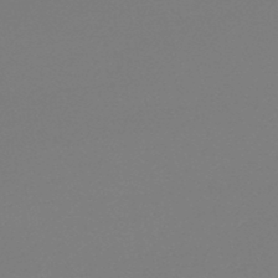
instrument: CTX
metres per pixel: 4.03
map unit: lHb
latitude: -46.9541
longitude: 69.3320
